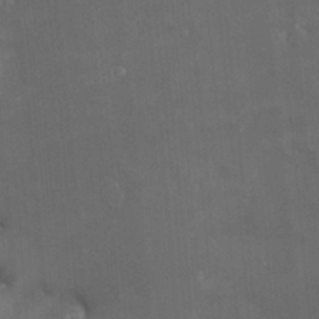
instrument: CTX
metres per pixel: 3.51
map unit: HNhu
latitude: 2.5545
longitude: 9.1998
